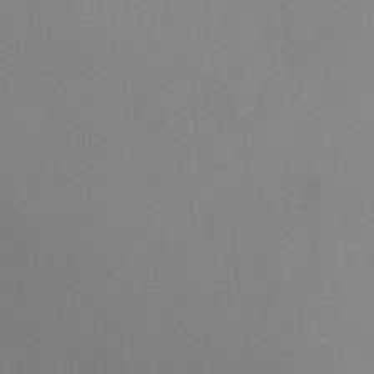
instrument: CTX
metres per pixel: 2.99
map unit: Ht
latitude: -10.5196
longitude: -33.7828
